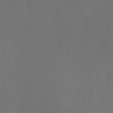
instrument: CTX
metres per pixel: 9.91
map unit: Ave
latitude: 0.8947
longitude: -113.5371
